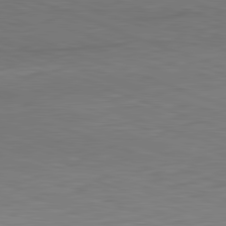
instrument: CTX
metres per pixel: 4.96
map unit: Hpe
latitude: -82.4629
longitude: 15.4833
